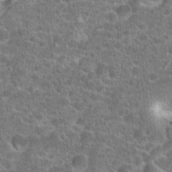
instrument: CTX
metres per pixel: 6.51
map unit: Hto
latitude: 19.8772
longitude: -43.1592
